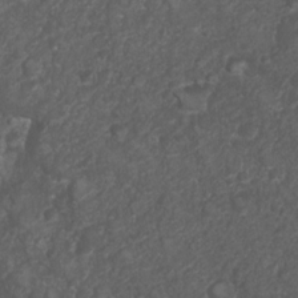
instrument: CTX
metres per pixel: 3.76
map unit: Nhu
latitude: 6.6113
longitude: -20.6112
